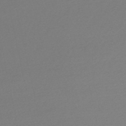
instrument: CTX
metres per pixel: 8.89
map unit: lHb
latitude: -47.4076
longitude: 60.5952
